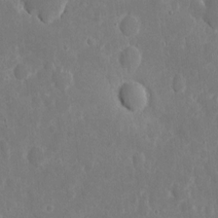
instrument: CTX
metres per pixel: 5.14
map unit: eHh
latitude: 7.6505
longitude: -70.6868
